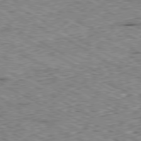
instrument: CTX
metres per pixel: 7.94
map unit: Ap
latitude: -80.4251
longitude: -49.9339
